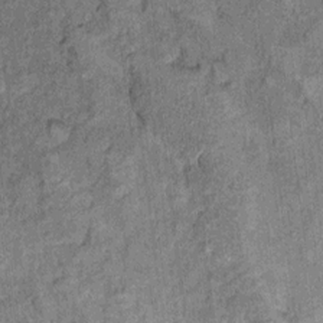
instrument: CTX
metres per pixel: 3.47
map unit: Ht
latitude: 8.6491
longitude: -37.3670
